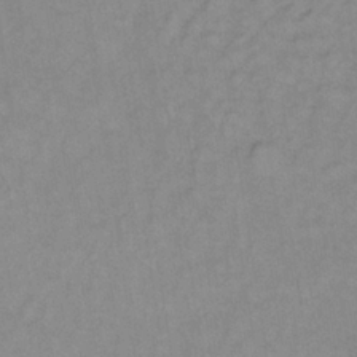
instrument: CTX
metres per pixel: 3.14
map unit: lHb
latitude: -33.5210
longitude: 65.0298
